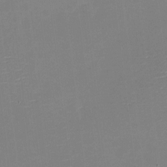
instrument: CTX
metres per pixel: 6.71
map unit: eHh
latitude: -3.2564
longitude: -80.1011
